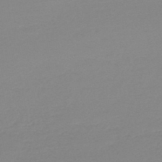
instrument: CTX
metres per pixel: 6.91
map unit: lHb
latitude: -44.1984
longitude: 63.9745
